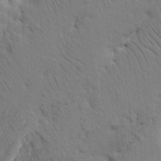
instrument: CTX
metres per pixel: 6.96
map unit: Nhu
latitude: 16.2334
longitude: -75.1403
